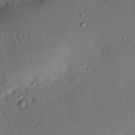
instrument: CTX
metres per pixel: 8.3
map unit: eHh
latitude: 23.3859
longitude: -90.9136
